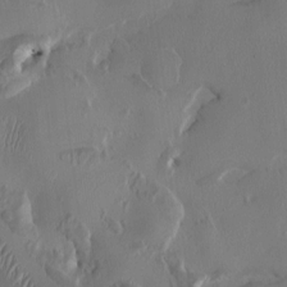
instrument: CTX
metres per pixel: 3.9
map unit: HNhu
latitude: 1.3103
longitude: -4.4979
